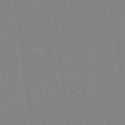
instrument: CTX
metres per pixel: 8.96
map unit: Hve
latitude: 26.0822
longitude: -92.6112
